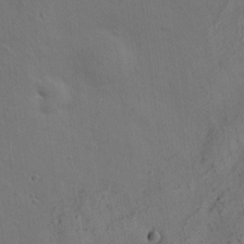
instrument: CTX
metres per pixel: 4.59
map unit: eHh
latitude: 3.8016
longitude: -78.8758
